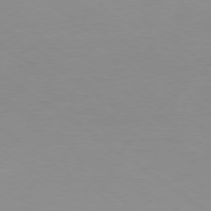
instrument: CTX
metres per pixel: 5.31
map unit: Ap
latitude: -79.1242
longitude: -67.3481
